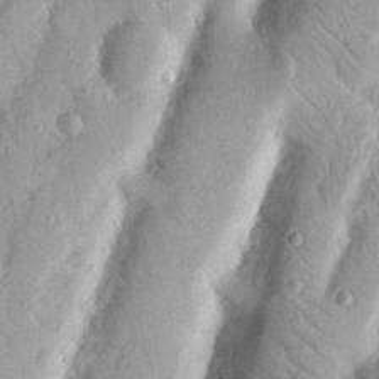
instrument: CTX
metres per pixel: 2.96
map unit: Nhu
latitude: 18.9513
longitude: -77.5182
